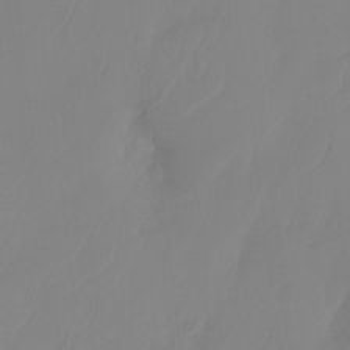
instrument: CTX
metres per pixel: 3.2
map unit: Ht
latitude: -14.0094
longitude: -50.5923
